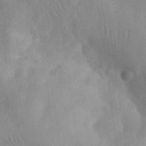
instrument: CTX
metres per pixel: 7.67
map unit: eHh
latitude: 30.4979
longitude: -72.4979
